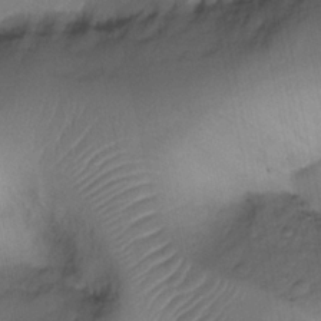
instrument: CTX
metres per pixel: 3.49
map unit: Ht
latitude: -17.9745
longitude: -44.8002
